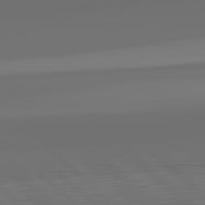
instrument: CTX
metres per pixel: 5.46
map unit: lApd
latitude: 82.4223
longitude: 162.5385
